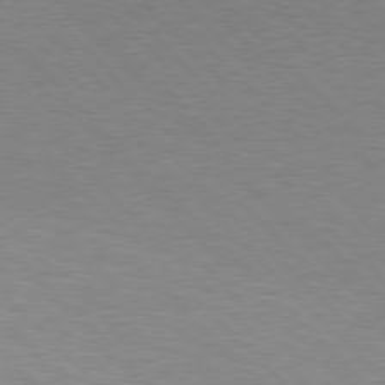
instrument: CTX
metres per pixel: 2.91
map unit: lApd
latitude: 77.4615
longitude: -59.2915
